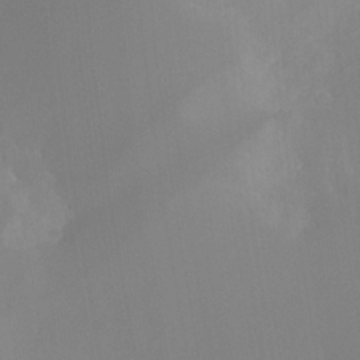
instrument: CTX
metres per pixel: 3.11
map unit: Nhu
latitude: -8.5574
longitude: -52.3845
